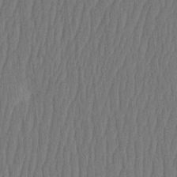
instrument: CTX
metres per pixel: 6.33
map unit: HNhu
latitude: -3.0108
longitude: 14.3118
